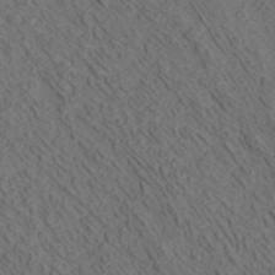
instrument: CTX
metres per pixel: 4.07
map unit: ANa
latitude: 42.5168
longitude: 30.1606
